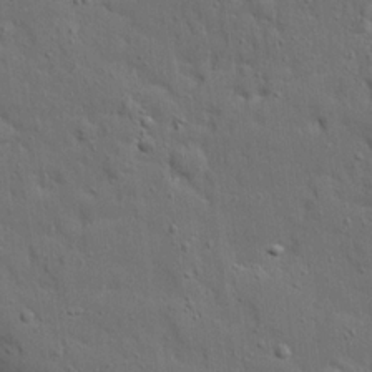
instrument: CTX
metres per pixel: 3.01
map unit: Ave
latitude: 18.9513
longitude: -128.6490
